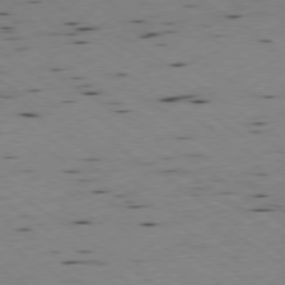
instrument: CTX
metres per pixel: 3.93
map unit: Ap
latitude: -77.8233
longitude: -71.3670
